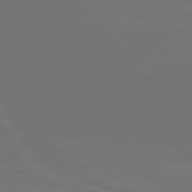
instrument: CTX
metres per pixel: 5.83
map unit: Ap
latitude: -77.3510
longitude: -71.9339
